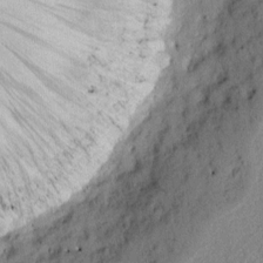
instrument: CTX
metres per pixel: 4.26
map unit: lAvf
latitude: 5.7450
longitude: 166.9353
